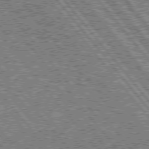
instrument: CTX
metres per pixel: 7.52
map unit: lApd
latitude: 75.7261
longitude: -77.4426
